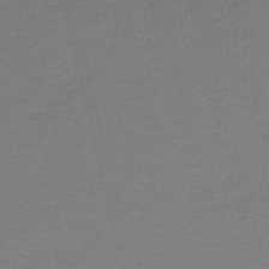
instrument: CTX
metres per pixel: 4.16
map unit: HNb
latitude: -42.2172
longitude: 50.5385
